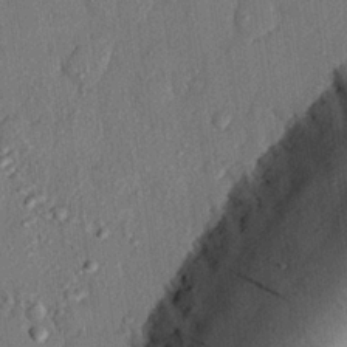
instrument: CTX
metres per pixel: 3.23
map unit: eHh
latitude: 25.0458
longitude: -78.4601
